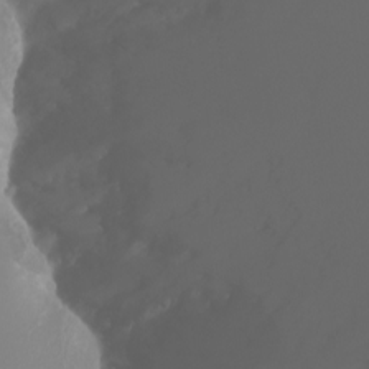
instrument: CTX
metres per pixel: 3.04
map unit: Ht
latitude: -2.6329
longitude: -61.8205
